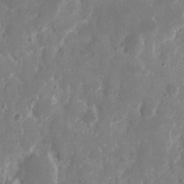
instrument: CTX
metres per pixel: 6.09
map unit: eHh
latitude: 9.1214
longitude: -69.1025
